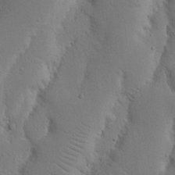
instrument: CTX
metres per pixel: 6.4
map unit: Nhu
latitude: 18.9324
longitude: -75.2726
